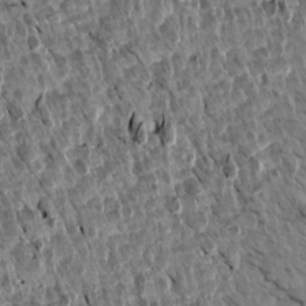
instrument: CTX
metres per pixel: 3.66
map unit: Aa
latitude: 14.1578
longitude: -143.4616
